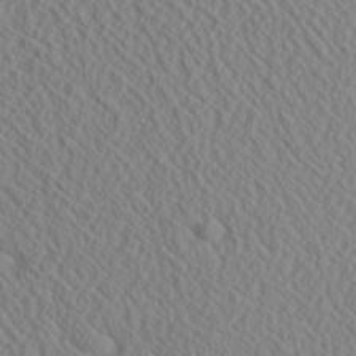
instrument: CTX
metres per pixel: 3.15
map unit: Aa
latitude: 24.3656
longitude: -135.5749
